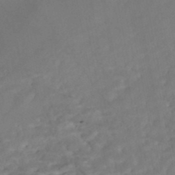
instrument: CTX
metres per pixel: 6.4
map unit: Nhe
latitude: -48.5952
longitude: -173.1592
